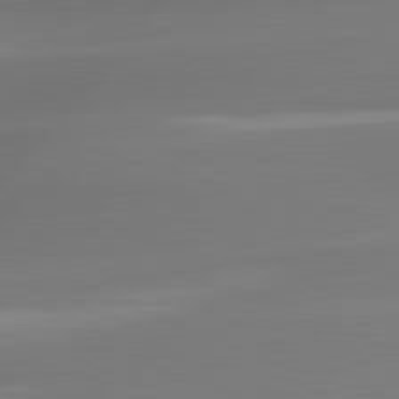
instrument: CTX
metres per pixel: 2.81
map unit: lApd
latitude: 81.7450
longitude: -163.1970
